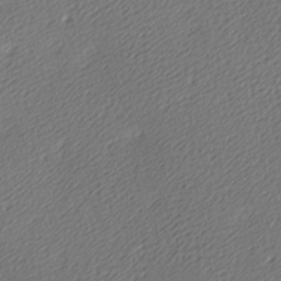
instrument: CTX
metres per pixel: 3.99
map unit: lAa
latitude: -9.7666
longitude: -127.0837
